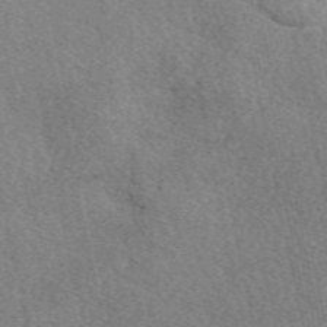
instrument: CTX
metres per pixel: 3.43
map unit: eAb
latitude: 49.3482
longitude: 116.6518
